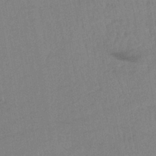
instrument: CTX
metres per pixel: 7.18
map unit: lHb
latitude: -40.5196
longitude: 67.9367
